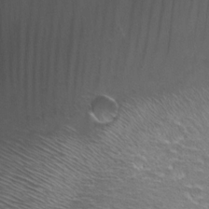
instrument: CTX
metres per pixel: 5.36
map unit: Nhu
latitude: 20.0633
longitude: -31.2726
